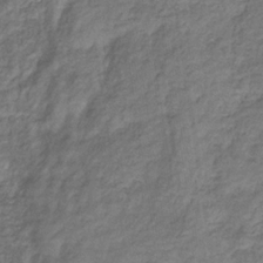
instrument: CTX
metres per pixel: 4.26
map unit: eHb
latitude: -29.9556
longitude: 68.4817
